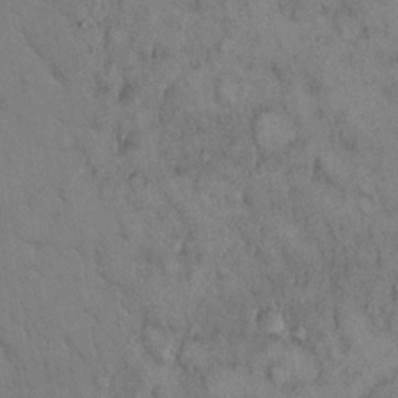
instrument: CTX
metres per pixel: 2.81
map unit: eHh
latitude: 16.8191
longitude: -62.5735
